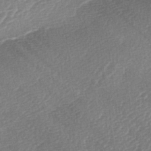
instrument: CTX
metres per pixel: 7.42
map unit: lAa
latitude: -3.0486
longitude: -128.6490
